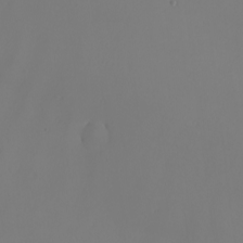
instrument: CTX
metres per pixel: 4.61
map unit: Nhu
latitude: -7.7288
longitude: -95.0459
